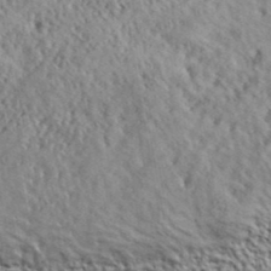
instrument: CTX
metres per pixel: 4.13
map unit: lHvf
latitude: 40.2900
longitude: -88.9325
